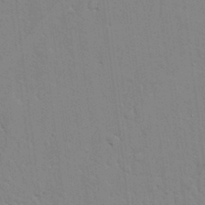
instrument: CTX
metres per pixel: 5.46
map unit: lAvf
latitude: 24.5734
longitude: -111.8017
